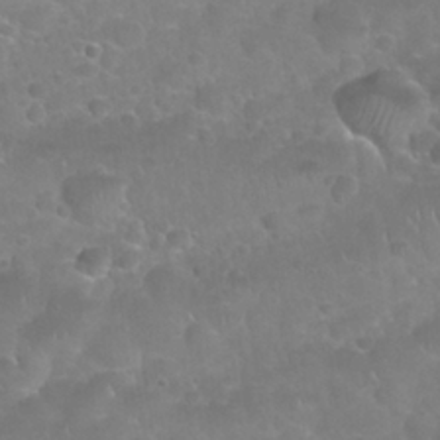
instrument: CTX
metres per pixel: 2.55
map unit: Nhu
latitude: 25.1403
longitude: -52.4790
